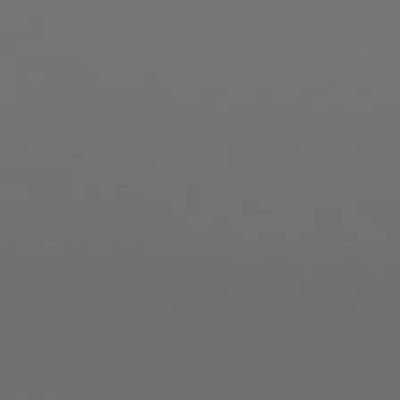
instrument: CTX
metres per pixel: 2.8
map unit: Hpe
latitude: 77.0080
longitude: -133.2348
